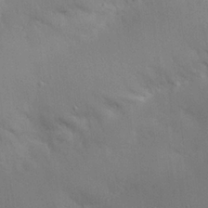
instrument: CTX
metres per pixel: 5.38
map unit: Nhu
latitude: 25.8394
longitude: -72.2145
